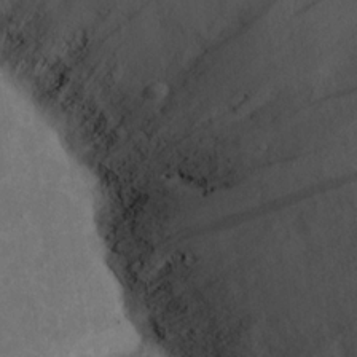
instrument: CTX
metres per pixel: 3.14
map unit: eHh
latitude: 17.0081
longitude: -73.3671
